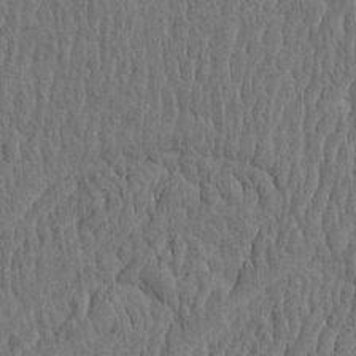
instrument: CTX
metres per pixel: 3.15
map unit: eHh
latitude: -3.1053
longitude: 14.9920
